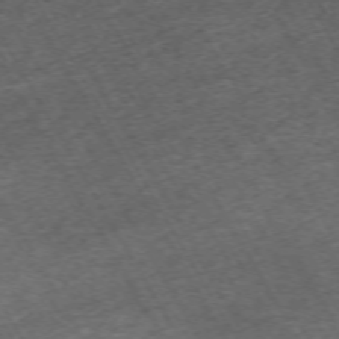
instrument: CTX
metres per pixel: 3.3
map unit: Hpe
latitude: -70.9731
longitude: 16.9731
